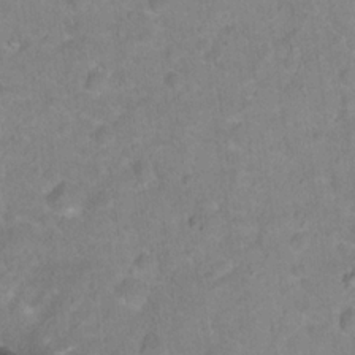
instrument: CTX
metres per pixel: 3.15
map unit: Nhu
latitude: 17.1970
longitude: -32.1578
